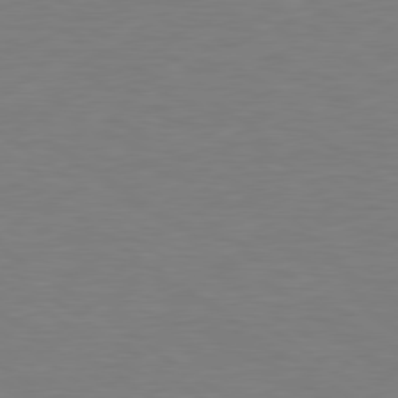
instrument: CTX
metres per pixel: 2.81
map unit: lApd
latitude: 79.1403
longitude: -90.8002
